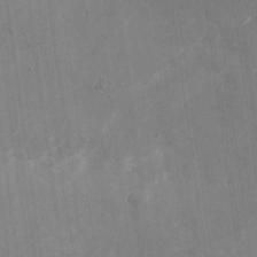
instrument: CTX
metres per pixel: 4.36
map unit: Nhu
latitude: -27.5777
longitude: -74.7057
